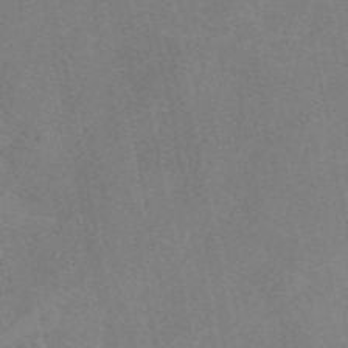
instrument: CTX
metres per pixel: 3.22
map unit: eAb
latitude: 49.0647
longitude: 121.0108
